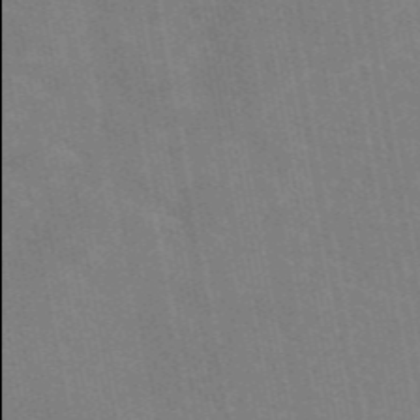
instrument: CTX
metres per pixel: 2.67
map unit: eAb
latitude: 45.7449
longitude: 122.0094
